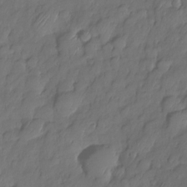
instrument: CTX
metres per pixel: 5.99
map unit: Nhe
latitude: -34.2173
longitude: -142.9703
